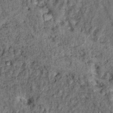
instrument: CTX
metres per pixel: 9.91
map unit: Hto
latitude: 13.8961
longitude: -34.4034
